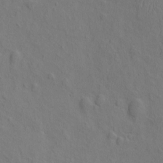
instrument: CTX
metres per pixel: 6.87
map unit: eHh
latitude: -2.5951
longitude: 18.8975
